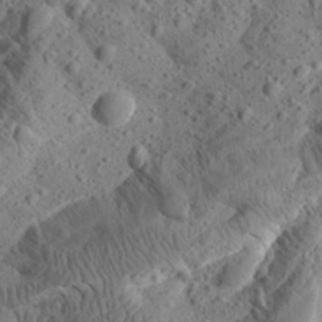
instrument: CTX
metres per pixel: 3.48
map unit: Aa
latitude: 24.4601
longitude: -143.9528
